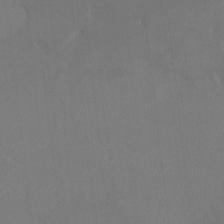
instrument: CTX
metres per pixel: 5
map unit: HNhu
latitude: 6.1578
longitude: 4.1228
